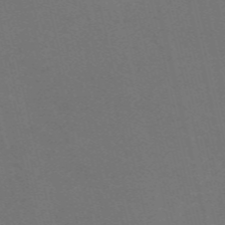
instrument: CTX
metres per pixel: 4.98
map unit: Nve
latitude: -59.1998
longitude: 63.1809
